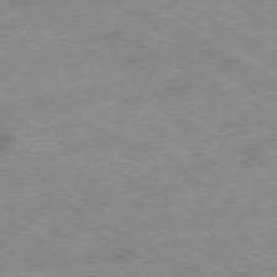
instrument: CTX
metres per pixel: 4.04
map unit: Ap
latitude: -80.2929
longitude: -85.3293
